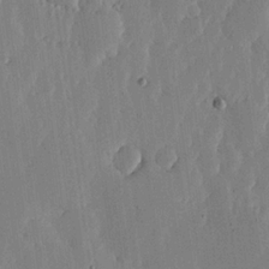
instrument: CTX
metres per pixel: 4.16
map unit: lHvf
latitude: 18.6112
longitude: -116.6113
